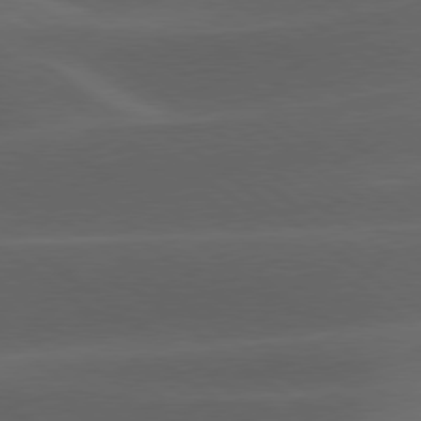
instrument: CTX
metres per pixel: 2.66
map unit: lApd
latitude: 78.7247
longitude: -49.1970
